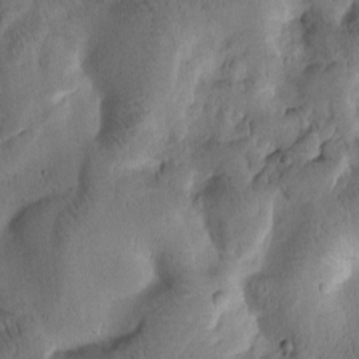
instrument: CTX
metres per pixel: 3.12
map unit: Htu
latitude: -1.2565
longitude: 170.6330
